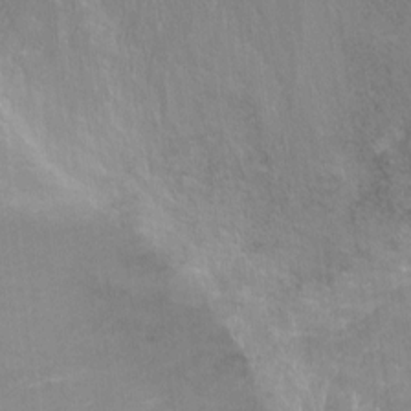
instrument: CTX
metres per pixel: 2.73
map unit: Nhu
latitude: -13.8611
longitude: -40.1010
